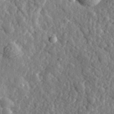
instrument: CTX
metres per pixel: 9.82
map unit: eHh
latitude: 35.2537
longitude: -80.6679
